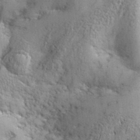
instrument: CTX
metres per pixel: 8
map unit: Hve
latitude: 32.1389
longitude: 148.5763
